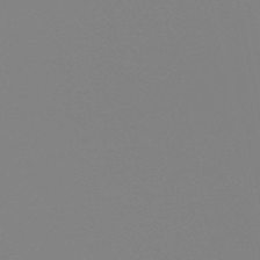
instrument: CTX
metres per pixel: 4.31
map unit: eHb
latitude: -50.4629
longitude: 73.6911
